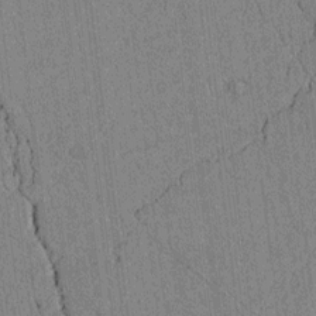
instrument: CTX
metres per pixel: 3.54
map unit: lAvf
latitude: 5.5749
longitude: 166.8786
